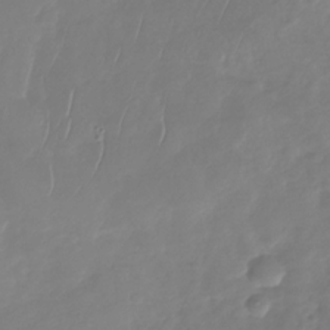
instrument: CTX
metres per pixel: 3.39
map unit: Nhu
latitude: -30.1794
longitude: -59.3671
